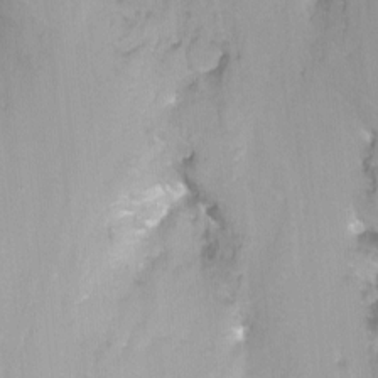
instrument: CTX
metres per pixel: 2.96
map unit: Nhu
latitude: -12.9542
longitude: -58.4601
